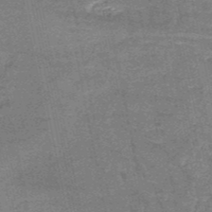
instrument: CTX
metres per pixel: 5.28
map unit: HNb
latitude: -51.4832
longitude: -49.2159
